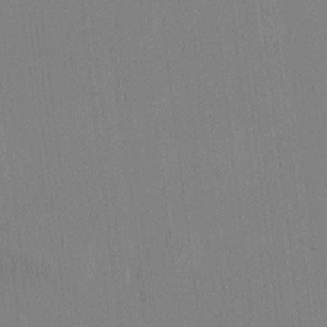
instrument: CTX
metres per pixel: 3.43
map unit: eHh
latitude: -3.6532
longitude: 16.6519
